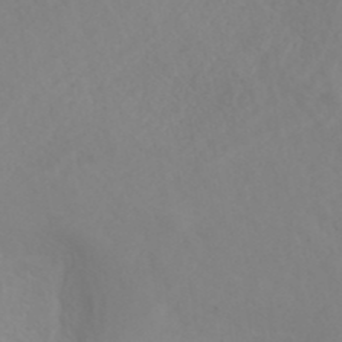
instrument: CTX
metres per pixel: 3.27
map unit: ANa
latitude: 40.7813
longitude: 22.5574
